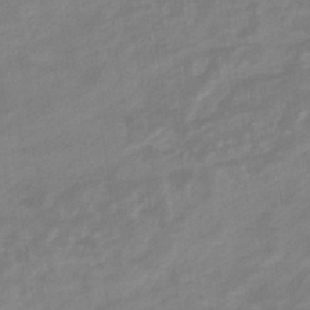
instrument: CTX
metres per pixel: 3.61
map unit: eHb
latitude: -33.8423
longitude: 72.7463
